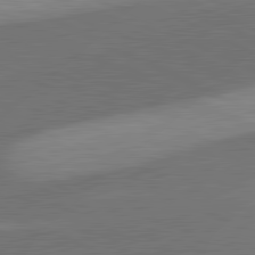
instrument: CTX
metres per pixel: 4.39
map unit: lApd
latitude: 81.6883
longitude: 127.3887
